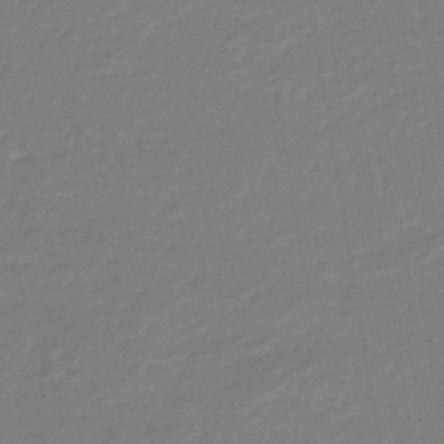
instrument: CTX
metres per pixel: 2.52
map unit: lHb
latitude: -45.1620
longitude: 60.3306
